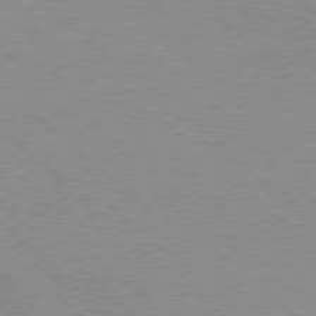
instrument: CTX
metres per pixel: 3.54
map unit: Hpe
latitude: 77.7260
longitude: -154.4412
